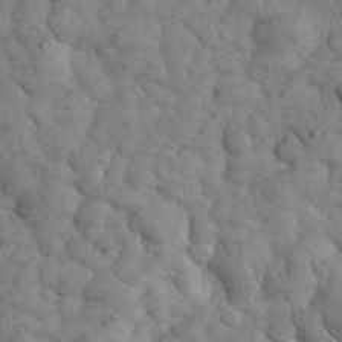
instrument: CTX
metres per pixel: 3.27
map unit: eHh
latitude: 33.2915
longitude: -68.4223
